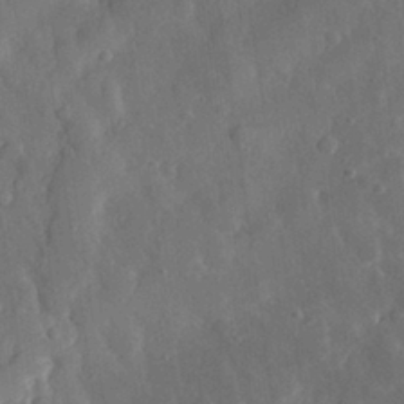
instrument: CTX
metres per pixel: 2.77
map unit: eHh
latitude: 30.0822
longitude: -78.0822
